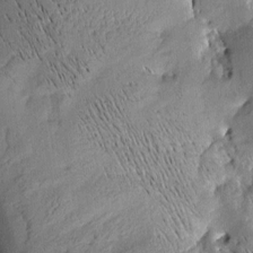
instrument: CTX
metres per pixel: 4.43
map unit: Aa
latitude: 8.5546
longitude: -142.6491
